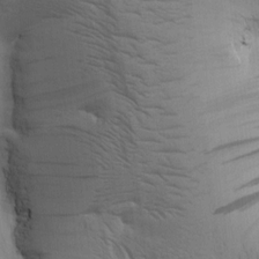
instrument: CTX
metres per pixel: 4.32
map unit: Htu
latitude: -0.3307
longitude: 174.1983
